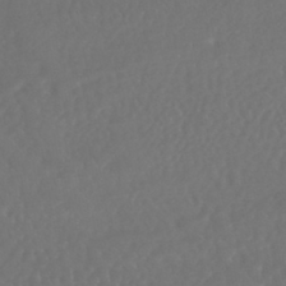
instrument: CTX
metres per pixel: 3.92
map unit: HNhu
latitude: -43.8044
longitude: 93.8422
